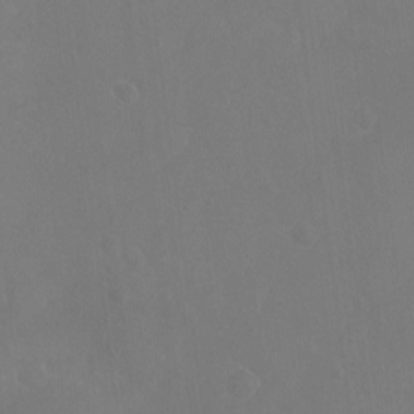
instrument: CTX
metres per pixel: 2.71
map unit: Nhu
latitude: -16.5763
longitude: -56.2144
